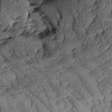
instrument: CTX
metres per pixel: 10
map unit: Aa
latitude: 8.6491
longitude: -128.7435
